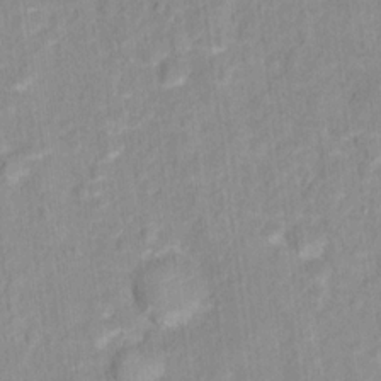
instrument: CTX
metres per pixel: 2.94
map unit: Hto
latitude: 16.0444
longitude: -39.8772
